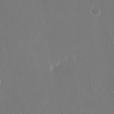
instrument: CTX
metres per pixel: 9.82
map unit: eHh
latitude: 19.3859
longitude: -68.7246
